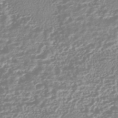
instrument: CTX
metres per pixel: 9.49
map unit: HNhu
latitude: -44.0661
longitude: 100.8596
